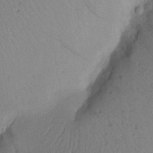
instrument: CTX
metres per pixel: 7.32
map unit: Aa
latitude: 18.2333
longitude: -144.3656
